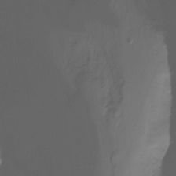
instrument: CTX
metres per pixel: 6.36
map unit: Nhu
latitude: -14.0850
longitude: -53.9339
